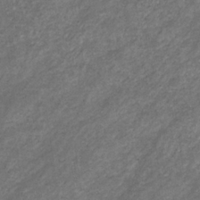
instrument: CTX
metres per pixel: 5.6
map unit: eHb
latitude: -32.5574
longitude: 70.6708
